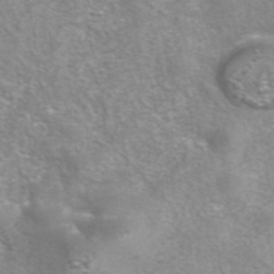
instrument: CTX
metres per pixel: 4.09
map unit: eAb
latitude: 42.1200
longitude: 106.0283
